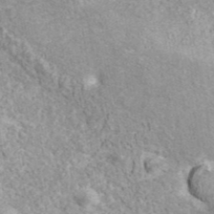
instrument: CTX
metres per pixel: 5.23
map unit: ANa
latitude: 41.3859
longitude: 18.1228
